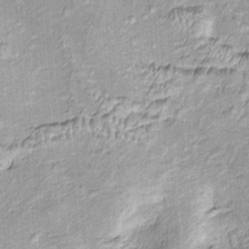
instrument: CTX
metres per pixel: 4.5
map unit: Htu
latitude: -5.9556
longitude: 158.8030
